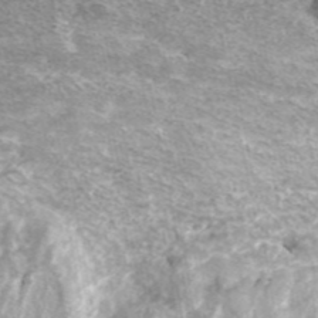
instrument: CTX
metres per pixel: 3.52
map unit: ANa
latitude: 45.0458
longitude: 29.6344
